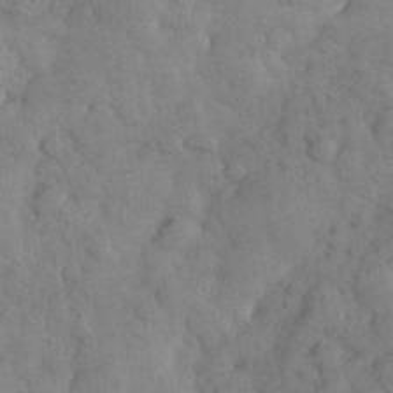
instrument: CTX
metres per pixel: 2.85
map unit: eHh
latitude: 32.0444
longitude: -68.9703
